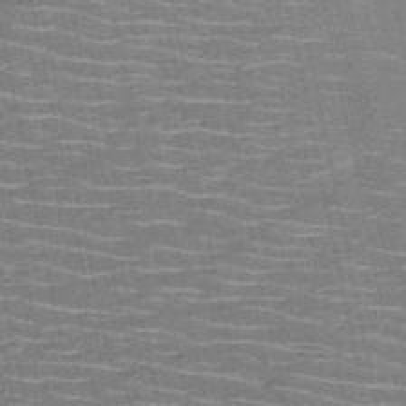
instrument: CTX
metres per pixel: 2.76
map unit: HNb
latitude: -51.1998
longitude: -44.0822
